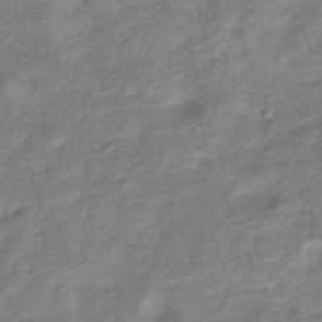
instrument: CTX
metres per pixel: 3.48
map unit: HNhu
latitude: -40.0850
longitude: 104.4818
